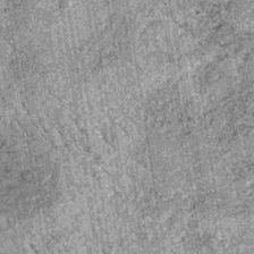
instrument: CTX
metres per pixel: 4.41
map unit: lHb
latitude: -37.0486
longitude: 67.0676
